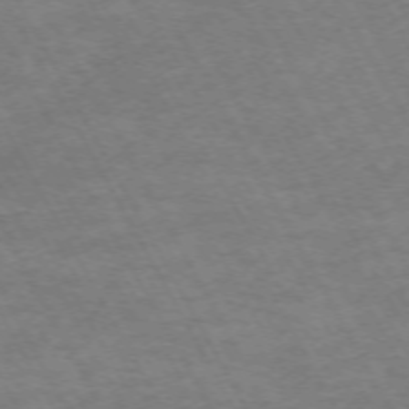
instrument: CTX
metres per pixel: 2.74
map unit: Hpe
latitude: -71.8800
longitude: 8.7652
